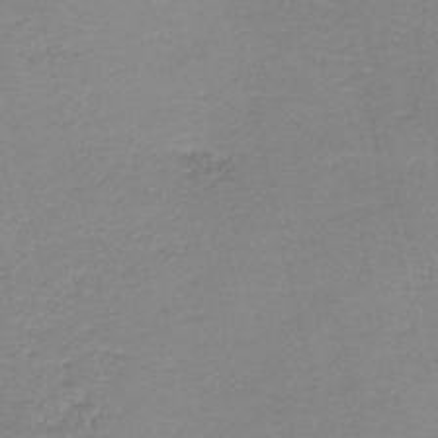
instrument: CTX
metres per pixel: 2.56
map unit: HNb
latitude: -40.3117
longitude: 50.2739
